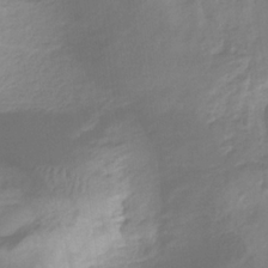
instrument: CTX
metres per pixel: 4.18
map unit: eHb
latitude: -31.9556
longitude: 68.4440
